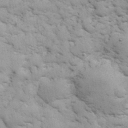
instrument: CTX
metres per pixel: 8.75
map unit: eHh
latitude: 32.0444
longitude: -67.8394
